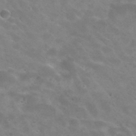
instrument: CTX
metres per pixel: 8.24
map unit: Hto
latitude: 30.6680
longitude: -47.5749
